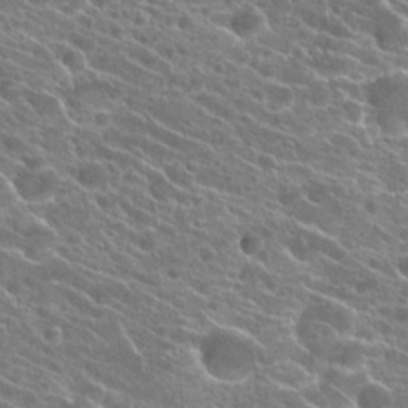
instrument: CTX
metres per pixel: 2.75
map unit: Hto
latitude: 23.4426
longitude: -40.9324
